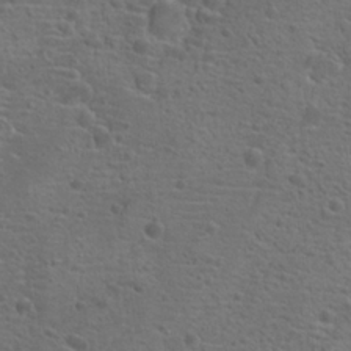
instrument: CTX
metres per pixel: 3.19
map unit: Hto
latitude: 19.0458
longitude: -42.1956
